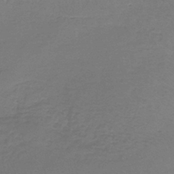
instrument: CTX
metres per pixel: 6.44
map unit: lHb
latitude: -42.1038
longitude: 59.9178
